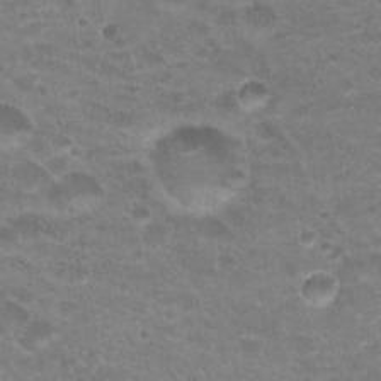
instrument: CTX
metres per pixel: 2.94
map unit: Hto
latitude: 20.7813
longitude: -36.7435
